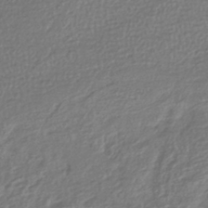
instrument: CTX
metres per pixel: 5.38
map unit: lHb
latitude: -41.3698
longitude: 70.0850
